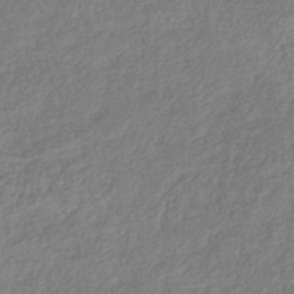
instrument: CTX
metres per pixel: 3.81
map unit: lHb
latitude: -40.3306
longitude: 73.6722
